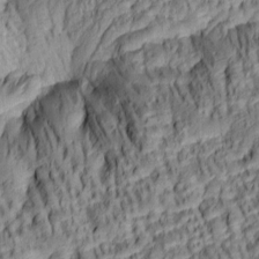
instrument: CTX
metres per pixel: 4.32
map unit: lAa
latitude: 5.4993
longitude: -115.6693
